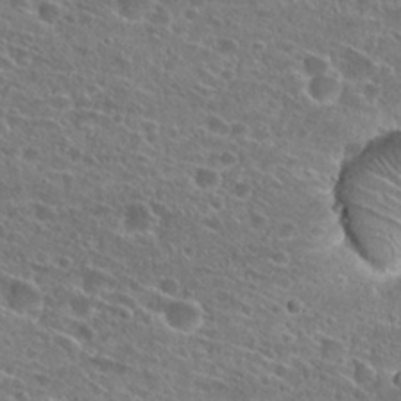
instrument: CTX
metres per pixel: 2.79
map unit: Hto
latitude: 25.9339
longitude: -45.9528
